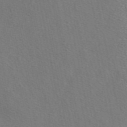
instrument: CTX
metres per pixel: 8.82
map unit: eAb
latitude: 50.2144
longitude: 119.7667
